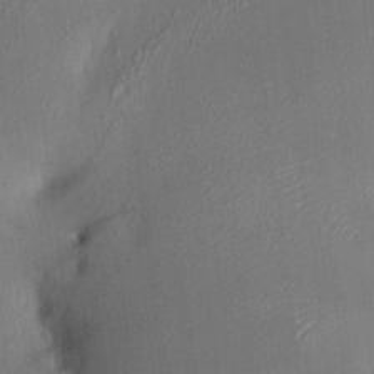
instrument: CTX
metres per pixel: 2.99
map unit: HNhu
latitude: 6.0822
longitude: 7.0297
